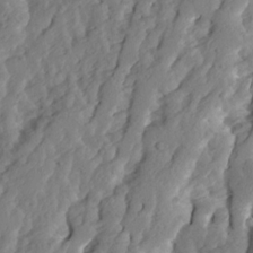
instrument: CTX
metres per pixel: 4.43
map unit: Ave
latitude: 13.9717
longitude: -135.0269
